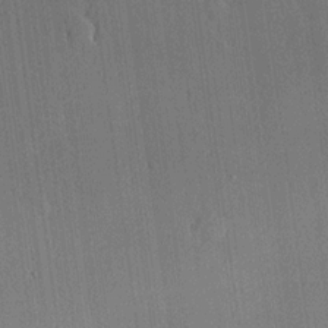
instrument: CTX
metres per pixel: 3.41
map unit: lHvf
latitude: 20.3090
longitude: 144.0094
